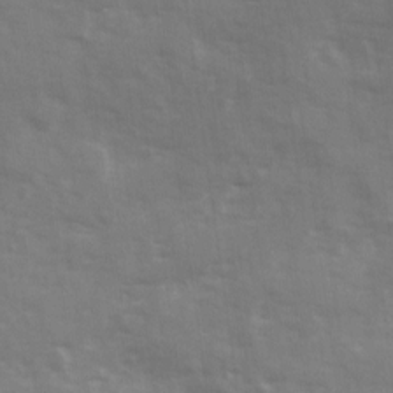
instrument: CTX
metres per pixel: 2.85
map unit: Ave
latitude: 12.9325
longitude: -102.8758
